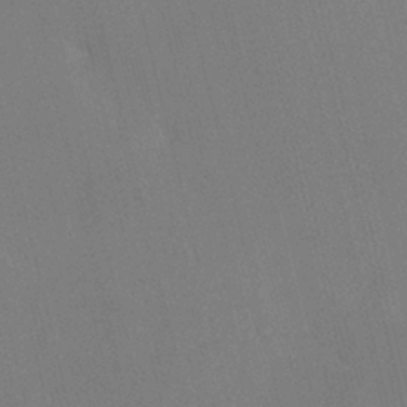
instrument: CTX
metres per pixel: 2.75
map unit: HNhu
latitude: 7.1403
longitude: 4.5384
